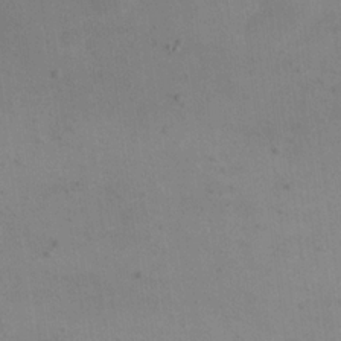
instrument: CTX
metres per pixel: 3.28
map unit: eHh
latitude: 20.4790
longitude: -65.0458
